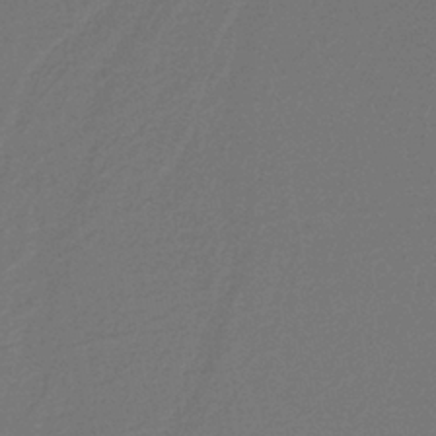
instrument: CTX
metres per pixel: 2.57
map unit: lHb
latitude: -38.7085
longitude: 55.5210
